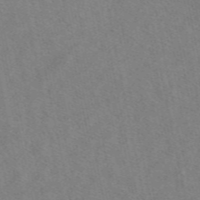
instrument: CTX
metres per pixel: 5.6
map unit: eAb
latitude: 49.2537
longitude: 121.0486
